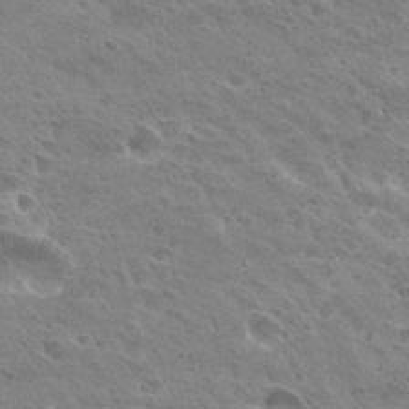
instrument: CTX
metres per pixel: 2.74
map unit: Hto
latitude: 28.3089
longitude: -39.7261
